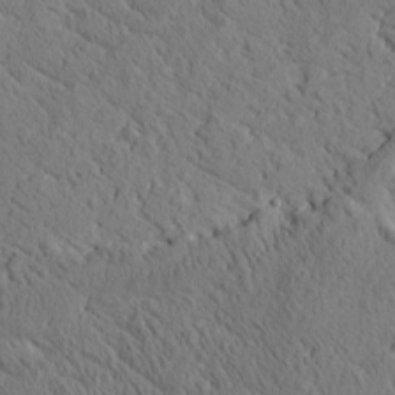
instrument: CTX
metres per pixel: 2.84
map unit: Htu
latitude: -0.4251
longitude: 175.4832
